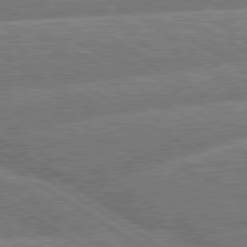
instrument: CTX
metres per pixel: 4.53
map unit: lApd
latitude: 79.9528
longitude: -158.1956
